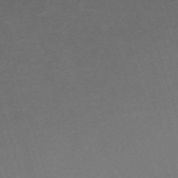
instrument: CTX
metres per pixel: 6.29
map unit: eHh
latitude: -62.0283
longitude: 49.7478
